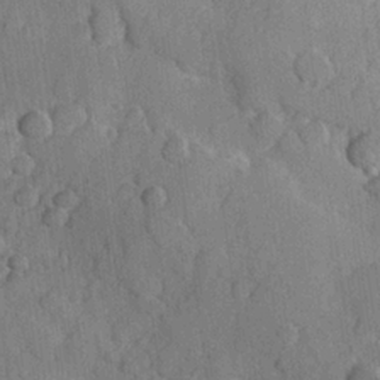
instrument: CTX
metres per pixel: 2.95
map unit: Hve
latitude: 23.5938
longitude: 147.9178
